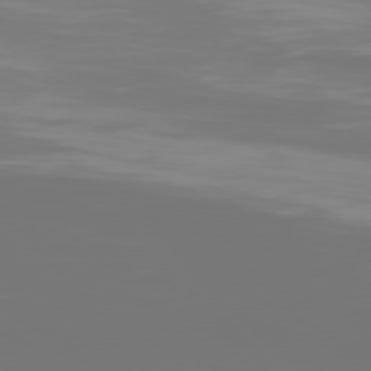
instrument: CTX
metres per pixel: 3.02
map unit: Hpe
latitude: 77.0080
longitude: -136.5735
